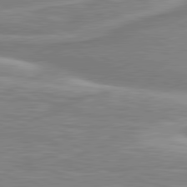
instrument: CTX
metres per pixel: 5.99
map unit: lApd
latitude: 80.7624
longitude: 173.5210
